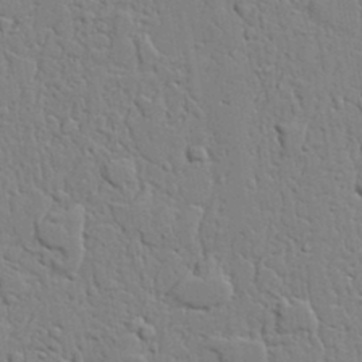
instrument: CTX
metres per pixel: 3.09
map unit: lAvf
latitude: 22.7435
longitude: -110.1389
